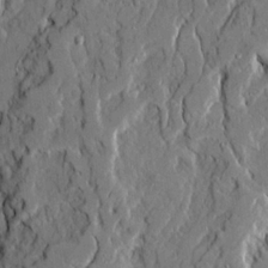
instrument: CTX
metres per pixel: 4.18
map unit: Ave
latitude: 21.1781
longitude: -129.3670
